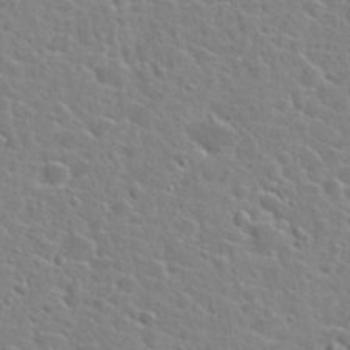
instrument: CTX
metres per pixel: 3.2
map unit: Hto
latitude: 24.5356
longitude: -46.4979
